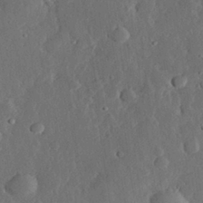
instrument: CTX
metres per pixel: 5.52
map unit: eHh
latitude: 28.9136
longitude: -79.9339
